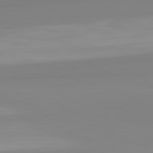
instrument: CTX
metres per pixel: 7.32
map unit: lApd
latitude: 82.4601
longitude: 174.7085
